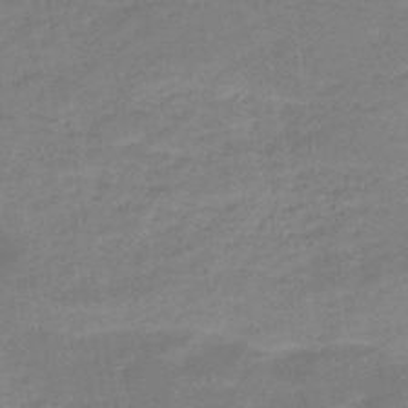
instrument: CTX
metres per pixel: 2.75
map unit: HNb
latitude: -49.5588
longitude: -39.7072
